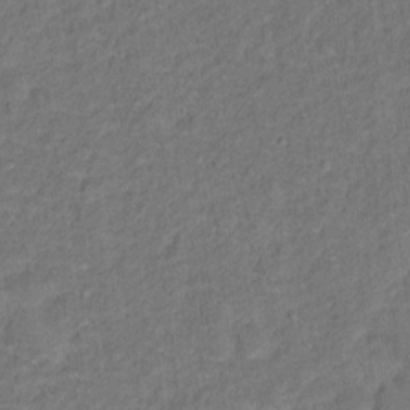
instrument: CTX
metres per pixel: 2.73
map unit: Hto
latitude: 12.4601
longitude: -37.6505
